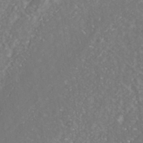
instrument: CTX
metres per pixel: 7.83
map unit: Nhe
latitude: -38.9353
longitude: -117.4993
